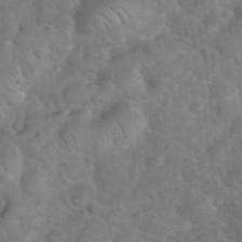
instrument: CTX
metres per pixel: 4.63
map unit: eHh
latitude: 36.4979
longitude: -64.8380
